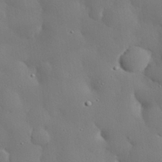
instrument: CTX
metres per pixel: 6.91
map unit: eHh
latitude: 29.3481
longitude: -81.6505
